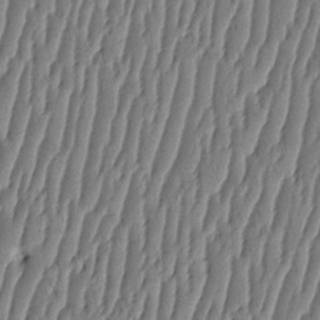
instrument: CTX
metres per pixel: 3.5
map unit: HNhu
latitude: -3.7477
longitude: 14.0283
